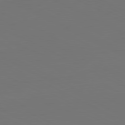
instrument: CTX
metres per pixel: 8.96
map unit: Hpe
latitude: -81.3132
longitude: 18.6141
